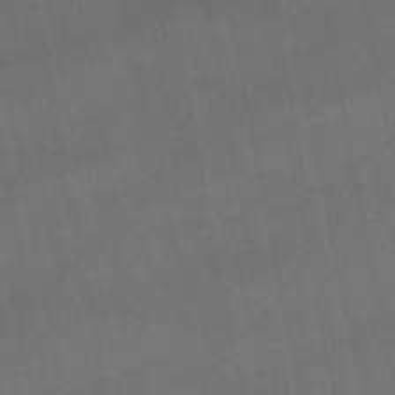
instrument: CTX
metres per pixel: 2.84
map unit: lHb
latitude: -47.8233
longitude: 73.8233
